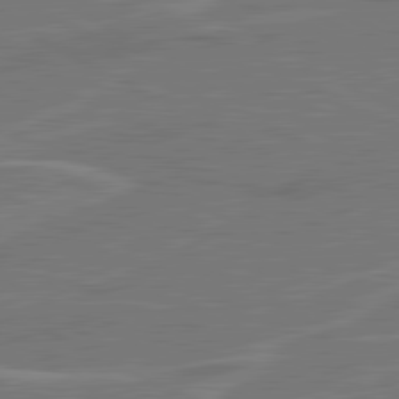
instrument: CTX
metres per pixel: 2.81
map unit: lApd
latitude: 81.1781
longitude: 121.9556
